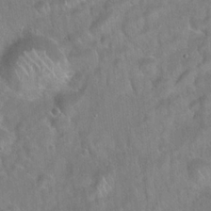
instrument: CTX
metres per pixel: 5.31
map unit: Hto
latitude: 21.8395
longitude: -51.9150
